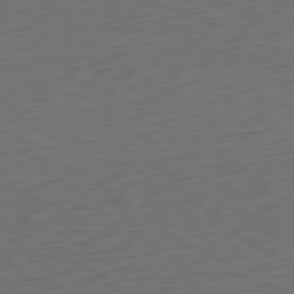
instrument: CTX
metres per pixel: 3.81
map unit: Ap
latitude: -80.9920
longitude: -60.6679
